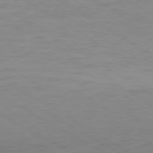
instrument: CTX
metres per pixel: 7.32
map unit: Ap
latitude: -77.0297
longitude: -75.4426
